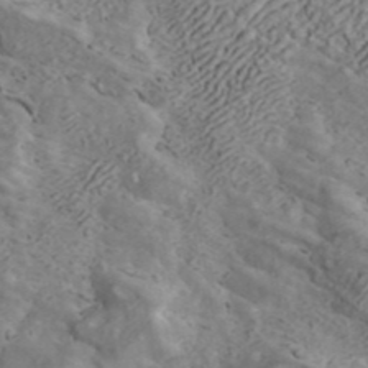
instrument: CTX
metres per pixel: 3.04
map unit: ANa
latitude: 42.2901
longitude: 16.7275
